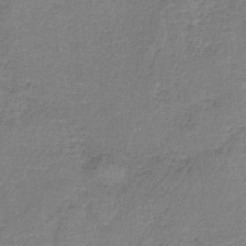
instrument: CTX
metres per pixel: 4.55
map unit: HNb
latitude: -34.9353
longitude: 59.0486
